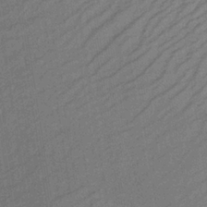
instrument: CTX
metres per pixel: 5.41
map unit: lHb
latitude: -35.4643
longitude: 70.8408
